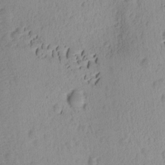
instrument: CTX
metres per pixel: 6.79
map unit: Ave
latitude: -9.1998
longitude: -121.6694
